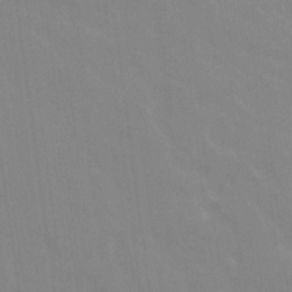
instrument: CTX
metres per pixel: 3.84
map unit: Ave
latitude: 21.4994
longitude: -134.4412
